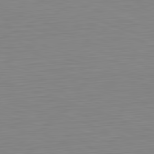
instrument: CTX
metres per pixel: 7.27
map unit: Hpe
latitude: -82.1228
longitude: 10.3117
